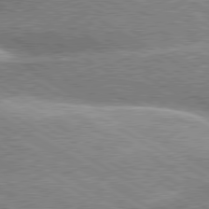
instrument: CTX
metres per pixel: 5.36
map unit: lApd
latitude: 80.0633
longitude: -136.3468
